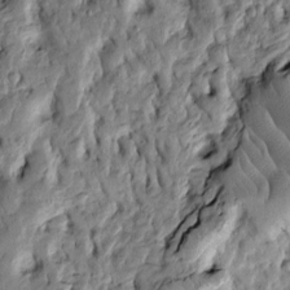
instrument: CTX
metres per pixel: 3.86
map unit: Htu
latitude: -3.5021
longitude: 156.4629
